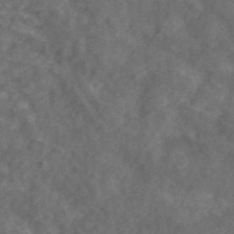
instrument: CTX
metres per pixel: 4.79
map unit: ANa
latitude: 43.8772
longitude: 25.5210
